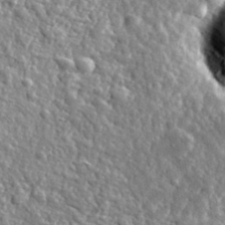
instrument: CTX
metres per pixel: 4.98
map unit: eHh
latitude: 35.4993
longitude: -80.4601
